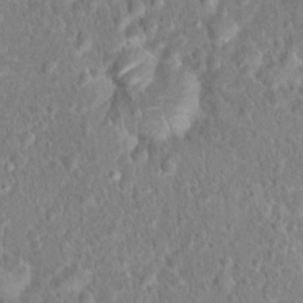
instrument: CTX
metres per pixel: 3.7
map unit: Hto
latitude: 16.6491
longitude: -41.4804
